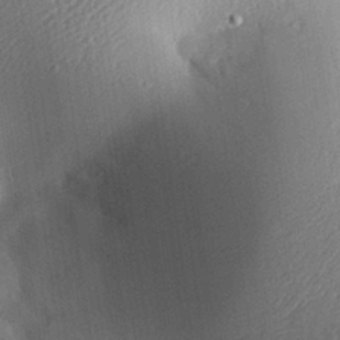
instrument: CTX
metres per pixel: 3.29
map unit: Aa
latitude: 28.5546
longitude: -136.9703
